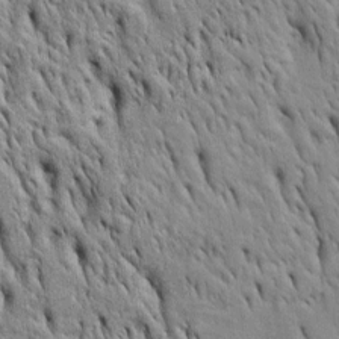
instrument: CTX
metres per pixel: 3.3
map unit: Htu
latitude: -4.6518
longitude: 151.0108
